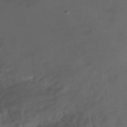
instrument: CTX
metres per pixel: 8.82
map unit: Ht
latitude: -6.0850
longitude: -29.9717
